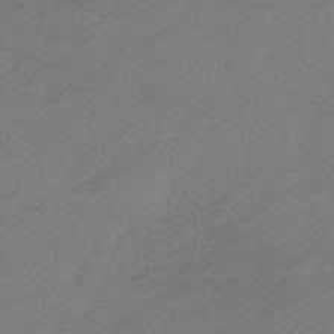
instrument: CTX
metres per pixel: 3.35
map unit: lHb
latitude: -37.9178
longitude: 70.7463
